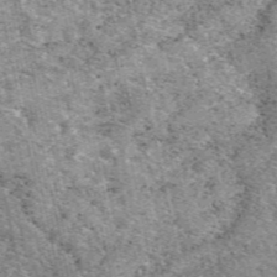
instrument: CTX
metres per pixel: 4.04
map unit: eAb
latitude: 50.1955
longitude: 113.5399
